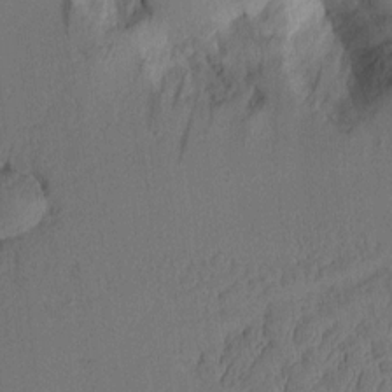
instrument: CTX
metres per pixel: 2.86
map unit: Aa
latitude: 10.1578
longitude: -126.9892
